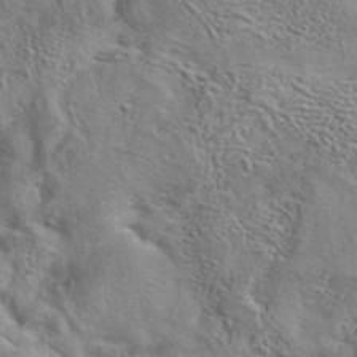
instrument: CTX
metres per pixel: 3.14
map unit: eAb
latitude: 41.7638
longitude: 104.9164
